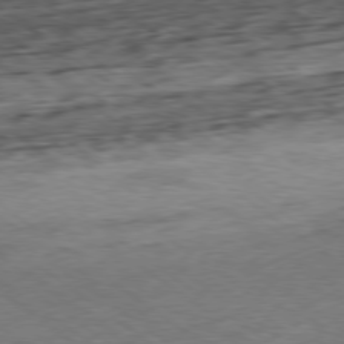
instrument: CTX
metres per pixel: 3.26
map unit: Ap
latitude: -79.2376
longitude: -49.4426
